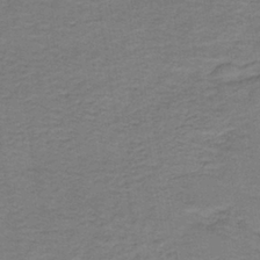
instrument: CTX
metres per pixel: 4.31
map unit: lHb
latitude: -38.4440
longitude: 57.5777
